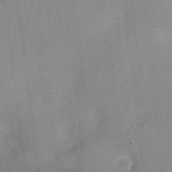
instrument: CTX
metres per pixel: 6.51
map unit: Ht
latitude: -3.5210
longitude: -16.8191
